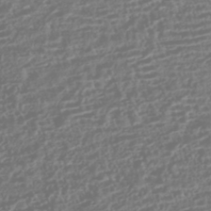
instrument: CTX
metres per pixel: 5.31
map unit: HNhu
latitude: -43.5777
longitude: 104.3684
